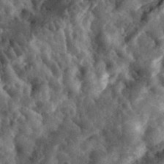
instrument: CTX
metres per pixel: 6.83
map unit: eHh
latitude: 34.1577
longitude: -79.4427
